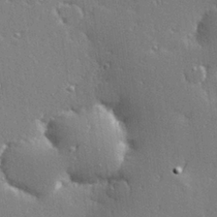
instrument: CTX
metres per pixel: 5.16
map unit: Hve
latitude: 28.2522
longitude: -92.1577
